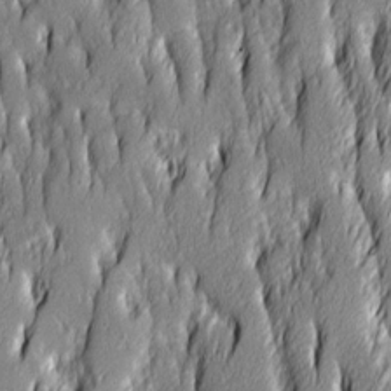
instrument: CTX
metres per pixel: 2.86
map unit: Ave
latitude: 14.3279
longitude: -131.6316
